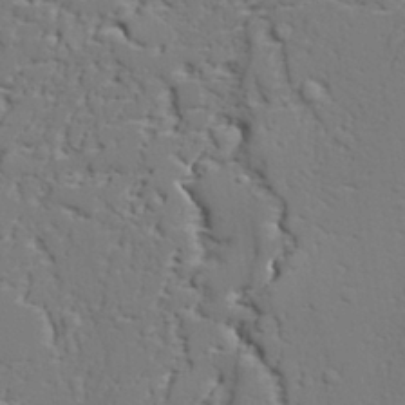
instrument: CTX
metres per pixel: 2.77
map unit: lAvf
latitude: 27.9528
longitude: -108.4979
